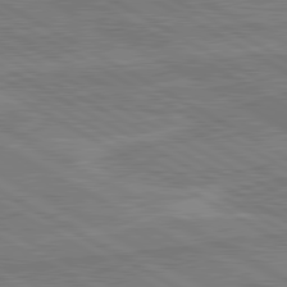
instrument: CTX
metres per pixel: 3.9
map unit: lApd
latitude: 80.6868
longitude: 168.8408
